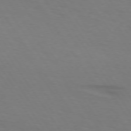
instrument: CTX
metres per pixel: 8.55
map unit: lApd
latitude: 73.4805
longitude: -75.9150
